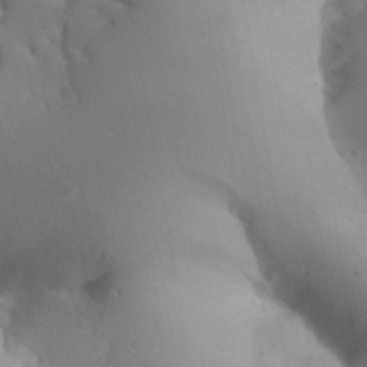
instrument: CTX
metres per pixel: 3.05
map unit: Aa
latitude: 32.0444
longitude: -144.3089
